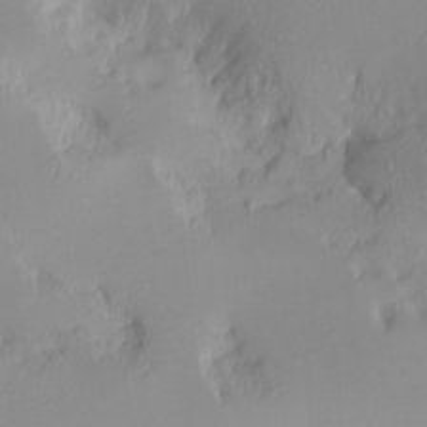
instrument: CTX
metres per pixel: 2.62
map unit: Nhu
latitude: -4.5384
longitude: -82.8757
